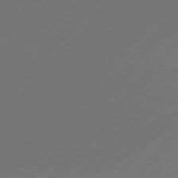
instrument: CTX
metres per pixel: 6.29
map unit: Hpe
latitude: 76.2522
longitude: -137.9339
